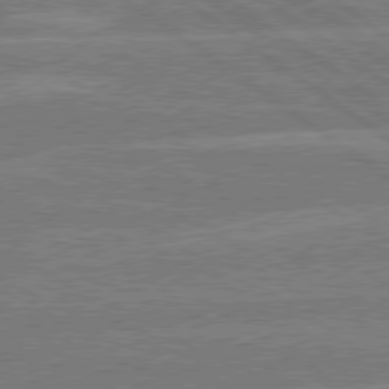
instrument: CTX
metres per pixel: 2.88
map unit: Hpe
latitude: 78.7624
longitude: -130.6113
